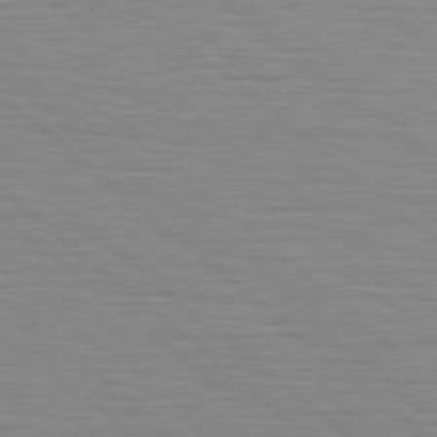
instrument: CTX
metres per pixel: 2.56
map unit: Hpe
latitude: 78.8002
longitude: -140.2333
